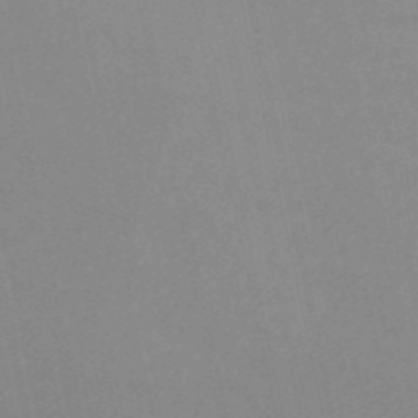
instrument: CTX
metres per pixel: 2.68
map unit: HNb
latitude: -52.4251
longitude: -51.3859
